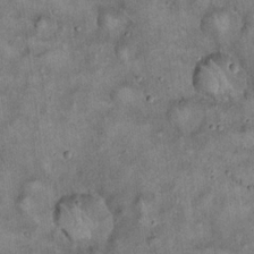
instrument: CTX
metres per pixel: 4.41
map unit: Hto
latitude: 18.8947
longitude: -60.6490
